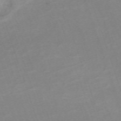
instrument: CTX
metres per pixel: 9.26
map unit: eHh
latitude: -64.5574
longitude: 50.2928
